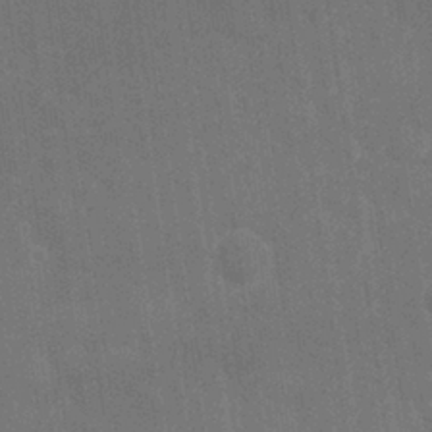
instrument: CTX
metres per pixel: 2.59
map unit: Nhu
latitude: 27.1025
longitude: -64.2334
